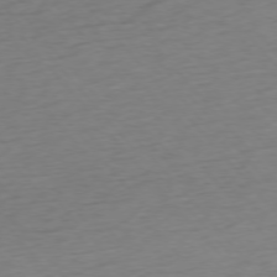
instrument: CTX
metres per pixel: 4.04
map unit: Ap
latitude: -76.0661
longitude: -64.2334
